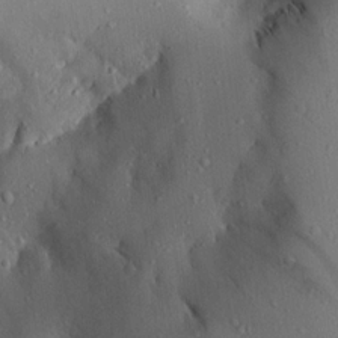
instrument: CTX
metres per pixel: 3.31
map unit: Aa
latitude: 16.1767
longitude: -143.9339
